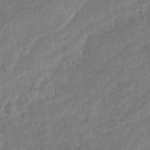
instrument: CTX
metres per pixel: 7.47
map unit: eHb
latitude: -41.8233
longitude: 82.3306
